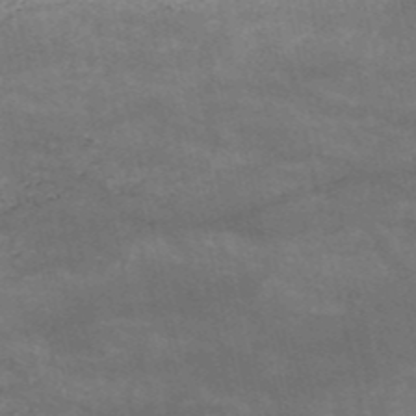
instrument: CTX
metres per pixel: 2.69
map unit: HNb
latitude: -52.4062
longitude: -38.8380
